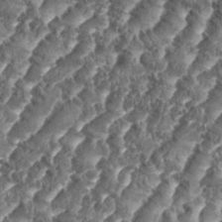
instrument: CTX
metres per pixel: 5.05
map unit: eHh
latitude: 35.2726
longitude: -137.3860
